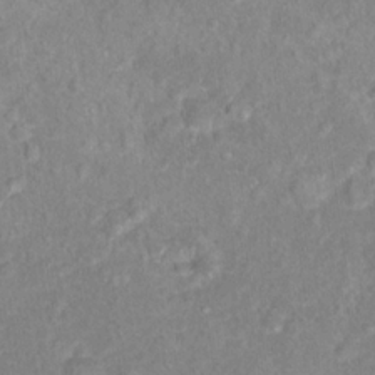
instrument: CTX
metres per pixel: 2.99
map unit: Hto
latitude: 16.1956
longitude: -41.5749
